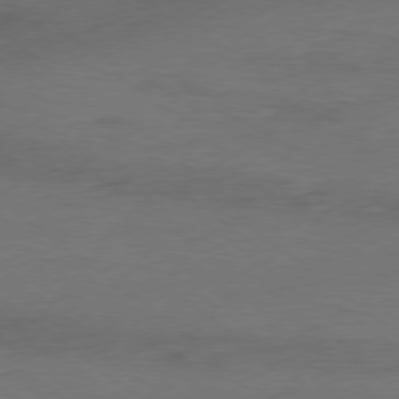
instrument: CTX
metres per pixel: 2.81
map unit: Ap
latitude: -79.3320
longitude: -56.5356
